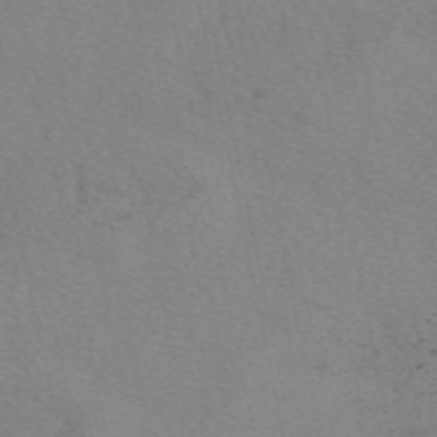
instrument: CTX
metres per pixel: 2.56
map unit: eAb
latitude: 50.4790
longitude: 108.2173
